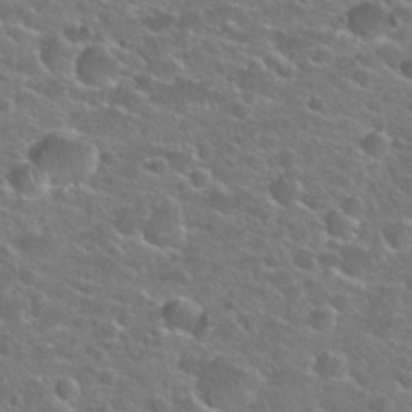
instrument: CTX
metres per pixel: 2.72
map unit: Hto
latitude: 25.6127
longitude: -49.8772
